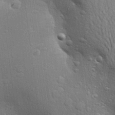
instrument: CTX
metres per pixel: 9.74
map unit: Aa
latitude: 24.1199
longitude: -146.8947
